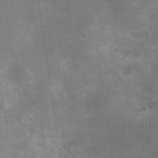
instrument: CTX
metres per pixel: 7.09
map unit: Hve
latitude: -31.3698
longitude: 93.6911
